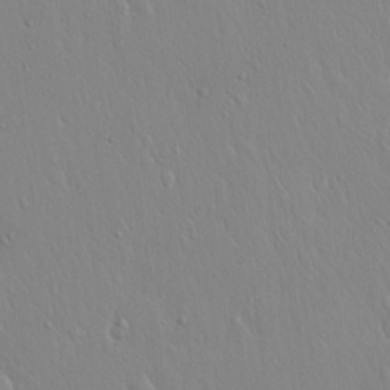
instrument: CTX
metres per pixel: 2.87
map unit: Hto
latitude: 17.6316
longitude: -57.6315
